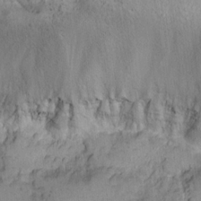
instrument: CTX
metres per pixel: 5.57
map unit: Hto
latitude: 13.8395
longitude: -59.9339
